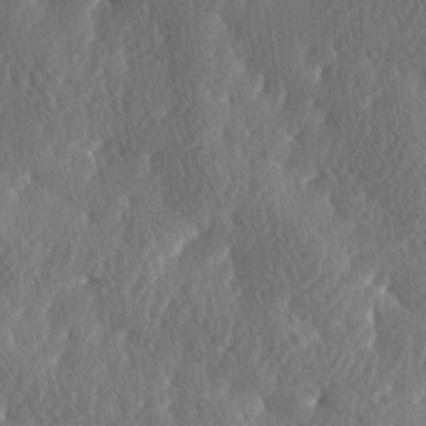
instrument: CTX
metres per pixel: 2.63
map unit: lAa
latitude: -3.6154
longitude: -129.9339
